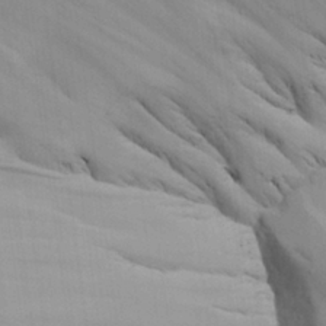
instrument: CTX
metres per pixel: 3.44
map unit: Aa
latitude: 26.4790
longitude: -132.0444
